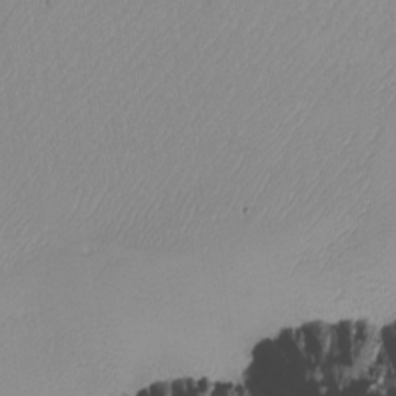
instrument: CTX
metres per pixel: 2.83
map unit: Nhu
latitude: -7.5210
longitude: -90.6302
